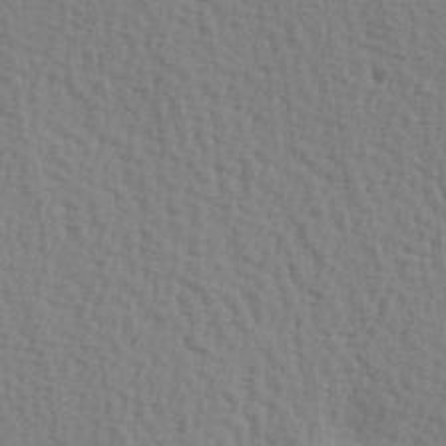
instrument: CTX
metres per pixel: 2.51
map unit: Hve
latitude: 2.1766
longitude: -124.8191
